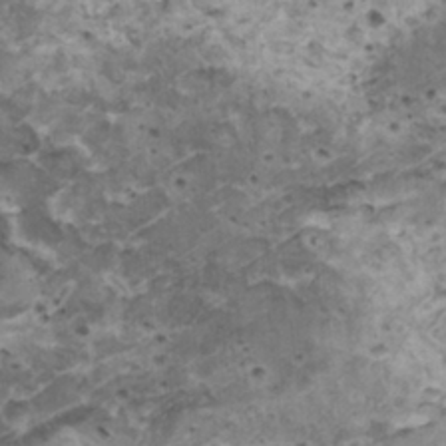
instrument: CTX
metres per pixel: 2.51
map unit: HNhu
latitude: 3.3859
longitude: 3.8422
